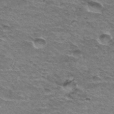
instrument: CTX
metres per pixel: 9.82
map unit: Hto
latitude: 35.8583
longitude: -42.6113
